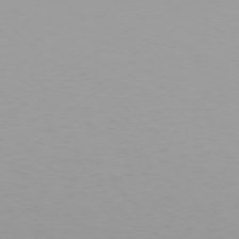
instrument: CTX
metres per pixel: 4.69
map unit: Hpe
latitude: 78.1389
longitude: -138.1389
